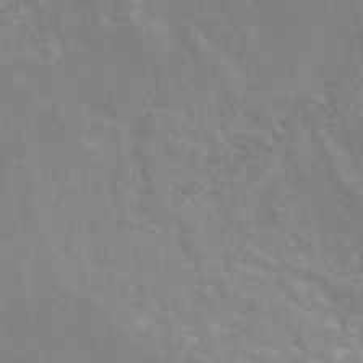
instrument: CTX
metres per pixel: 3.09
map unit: eAb
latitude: 46.7058
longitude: 116.8785
